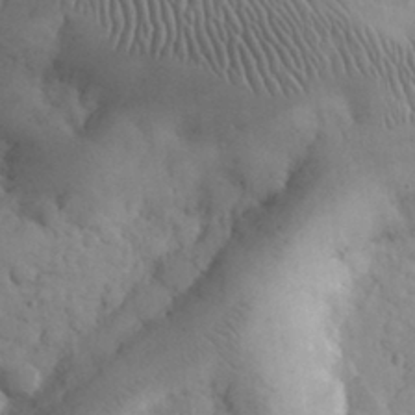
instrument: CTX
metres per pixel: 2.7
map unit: eHh
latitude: 31.2915
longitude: -68.2523
